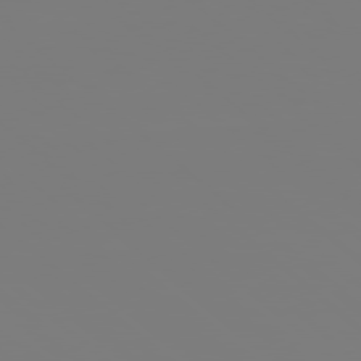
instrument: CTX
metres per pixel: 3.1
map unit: Hpe
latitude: 78.3468
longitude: -137.7072
